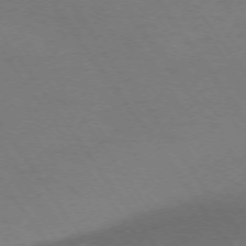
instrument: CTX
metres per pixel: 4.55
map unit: Ap
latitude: -74.4251
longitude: -70.5546
